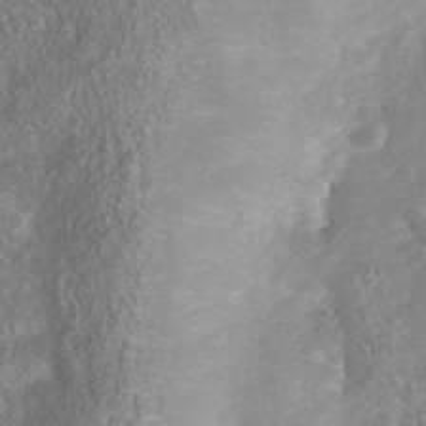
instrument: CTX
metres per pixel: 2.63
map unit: Nhu
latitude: -40.3306
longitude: -83.1781
